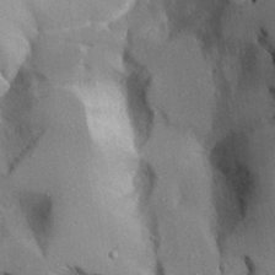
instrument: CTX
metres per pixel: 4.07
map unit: Ave
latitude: 23.8772
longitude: -131.0837
